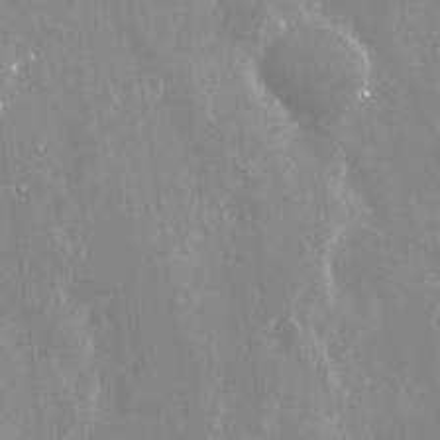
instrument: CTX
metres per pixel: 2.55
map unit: Nhu
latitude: -28.8786
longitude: -80.2900
